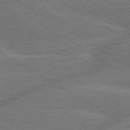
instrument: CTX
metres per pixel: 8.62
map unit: lApd
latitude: 79.9528
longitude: -143.5560
